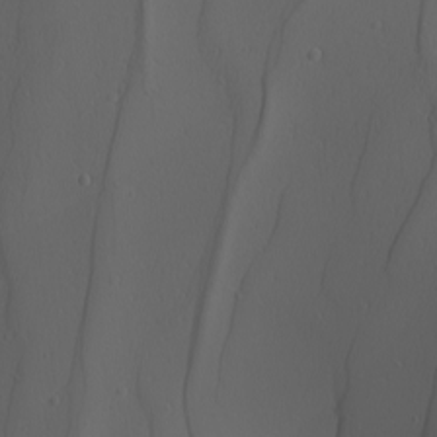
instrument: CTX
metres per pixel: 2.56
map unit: Nhu
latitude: -7.4454
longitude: -95.2537
